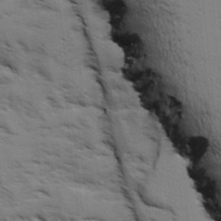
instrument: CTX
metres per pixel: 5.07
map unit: Ave
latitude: 1.4426
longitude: -110.1767
